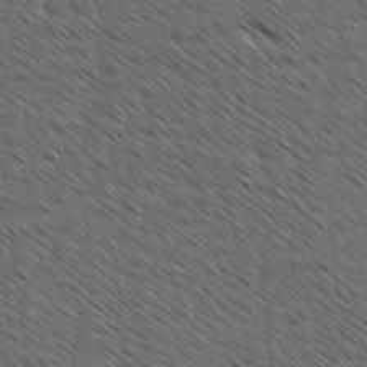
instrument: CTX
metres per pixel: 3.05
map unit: Ave
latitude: 7.9528
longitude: -105.9906
